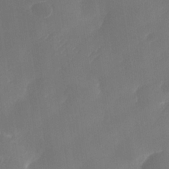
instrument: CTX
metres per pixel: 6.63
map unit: Nhe
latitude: -33.8989
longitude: -144.7813
